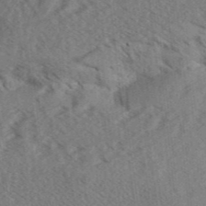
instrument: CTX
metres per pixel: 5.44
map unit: Aa
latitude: 32.1767
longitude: -138.7813
